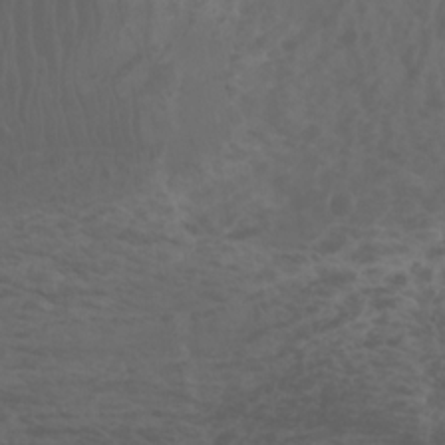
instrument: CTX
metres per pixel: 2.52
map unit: Aa
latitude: -7.8422
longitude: -80.2900
